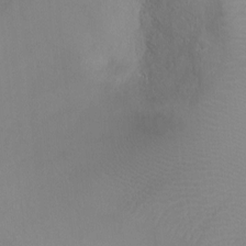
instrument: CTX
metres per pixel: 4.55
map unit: Ht
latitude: -4.6707
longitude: -28.7813
